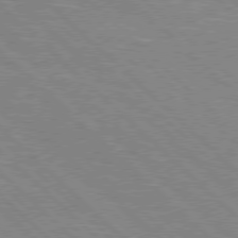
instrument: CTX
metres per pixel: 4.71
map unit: Hpe
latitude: 77.1781
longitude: -127.8961
